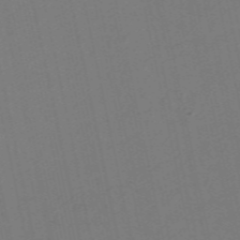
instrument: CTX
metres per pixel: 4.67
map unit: Nve
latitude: -57.6344
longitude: 50.5007
